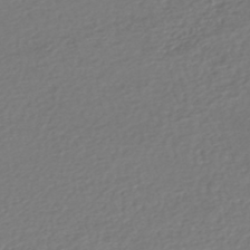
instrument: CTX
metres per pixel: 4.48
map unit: HNhu
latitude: -47.5777
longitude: 103.2187
